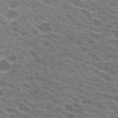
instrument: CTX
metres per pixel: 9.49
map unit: Hto
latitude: 22.0444
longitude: -38.4790
